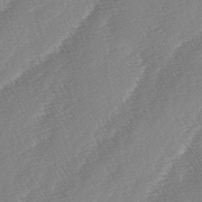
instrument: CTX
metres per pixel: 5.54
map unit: lAa
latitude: -4.0472
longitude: -129.6883
